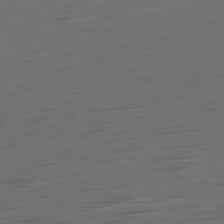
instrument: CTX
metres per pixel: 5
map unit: Ap
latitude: -81.2754
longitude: -59.3482
